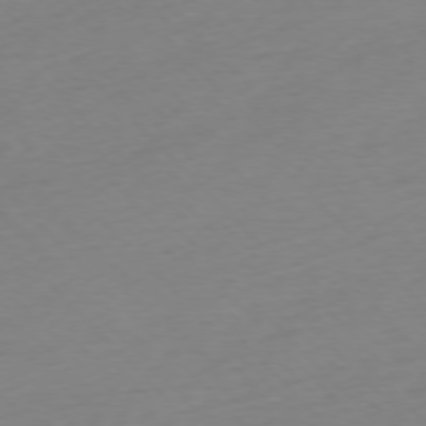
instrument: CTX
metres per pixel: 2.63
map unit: Ap
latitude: -76.5952
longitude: -70.5735
